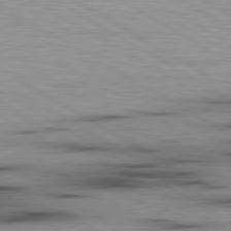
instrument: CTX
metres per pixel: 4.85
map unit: lApd
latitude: 80.1011
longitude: 157.8233
